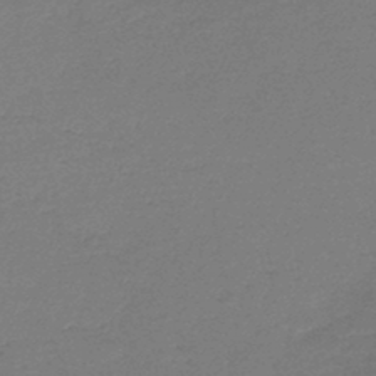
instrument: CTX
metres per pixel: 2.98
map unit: lHb
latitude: -45.7100
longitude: 57.6911
